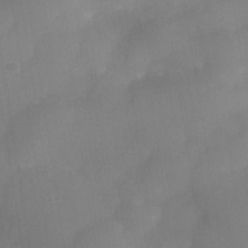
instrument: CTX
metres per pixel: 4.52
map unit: Nhe
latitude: -36.8030
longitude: -112.9136
